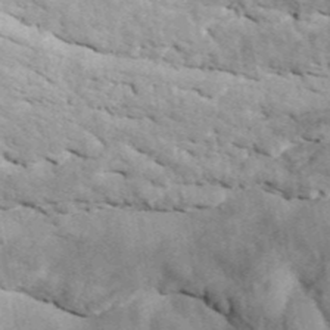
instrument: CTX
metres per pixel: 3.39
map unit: ANa
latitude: 43.5749
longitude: 45.8422
